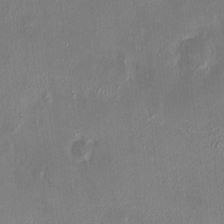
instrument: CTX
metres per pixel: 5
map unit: HNhu
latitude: 6.1956
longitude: 7.5966
